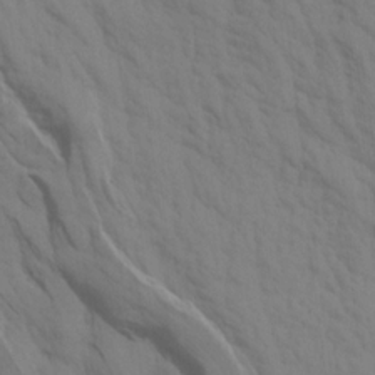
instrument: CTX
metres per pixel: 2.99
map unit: Aa
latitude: 17.1970
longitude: -145.7638
